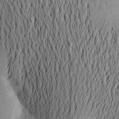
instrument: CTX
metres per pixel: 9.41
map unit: Aa
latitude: 23.8205
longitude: -150.1955
